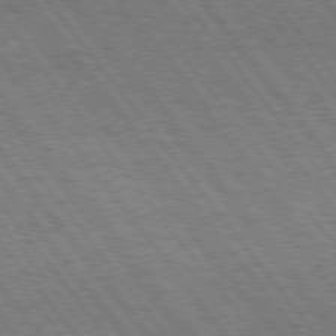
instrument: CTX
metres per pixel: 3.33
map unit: Hpe
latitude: 75.0270
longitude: -139.8016
